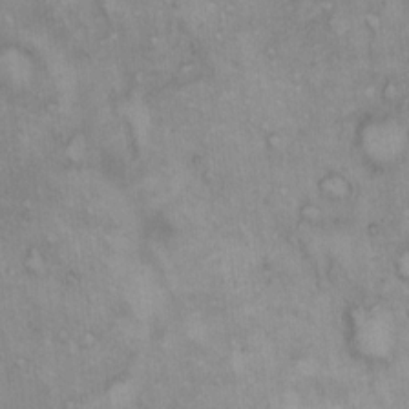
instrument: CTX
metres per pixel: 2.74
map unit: Hto
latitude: 10.5924
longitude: -60.3467
